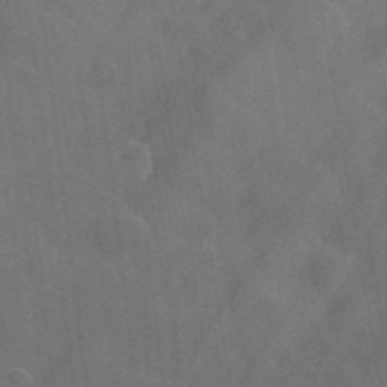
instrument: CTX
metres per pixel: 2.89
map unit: lHvf
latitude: 36.8947
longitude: -90.8569
